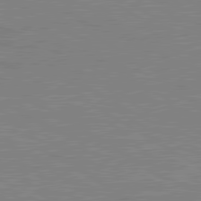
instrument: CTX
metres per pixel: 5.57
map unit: lApd
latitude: 80.3089
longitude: 122.8408
